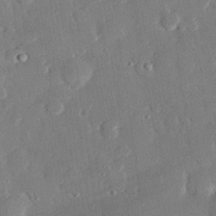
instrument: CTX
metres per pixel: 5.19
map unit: eHh
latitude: 28.8002
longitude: -81.0269
